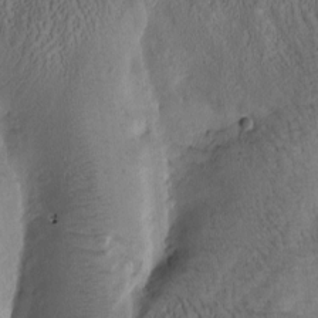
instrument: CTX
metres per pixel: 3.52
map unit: Htu
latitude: -1.0109
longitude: 170.5385
